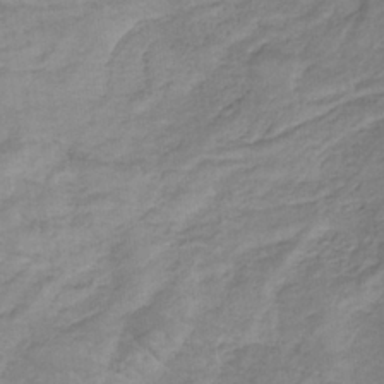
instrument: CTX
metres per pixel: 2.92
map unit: eHb
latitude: -32.4629
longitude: 68.6140
